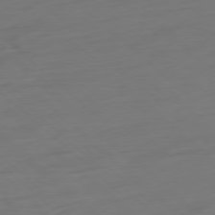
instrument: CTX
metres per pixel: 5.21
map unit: Ap
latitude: -78.0661
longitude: -77.7638
